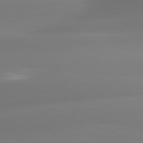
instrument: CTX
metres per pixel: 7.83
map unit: lApd
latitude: 81.4993
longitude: -162.1767
